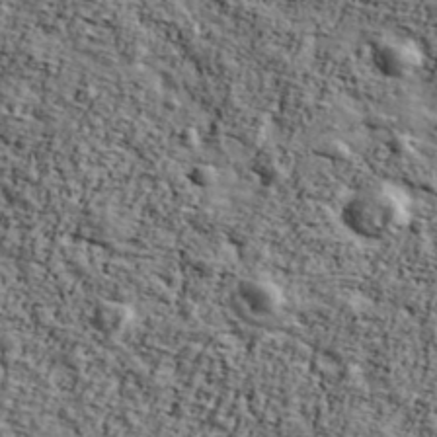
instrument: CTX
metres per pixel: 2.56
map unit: Ave
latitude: 42.7246
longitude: -110.4601
